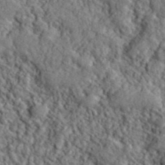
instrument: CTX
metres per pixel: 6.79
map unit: lHvf
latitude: 40.4789
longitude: -86.4412
